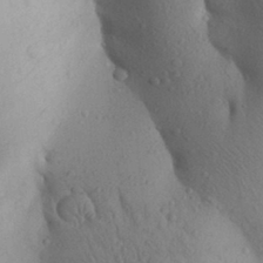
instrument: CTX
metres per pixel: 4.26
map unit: Aa
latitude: 28.8380
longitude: -147.8395
